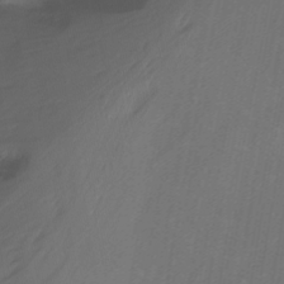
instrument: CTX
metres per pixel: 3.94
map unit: Nhu
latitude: -12.4440
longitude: -66.5356
